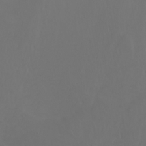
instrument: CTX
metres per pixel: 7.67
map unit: Nhu
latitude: -5.8044
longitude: -69.6883
